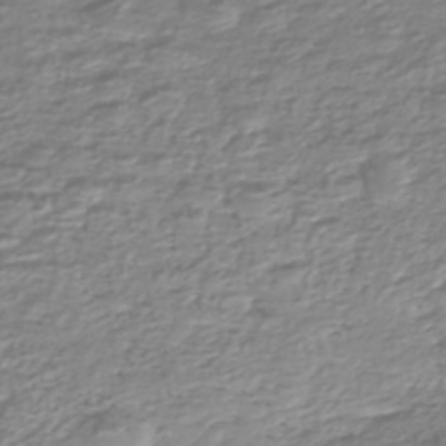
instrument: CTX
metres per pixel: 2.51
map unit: Nhe
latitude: -46.8219
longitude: -171.7072
